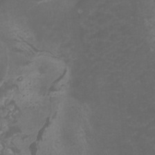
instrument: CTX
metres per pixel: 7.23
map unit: Nhu
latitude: -11.5021
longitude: -74.8002
